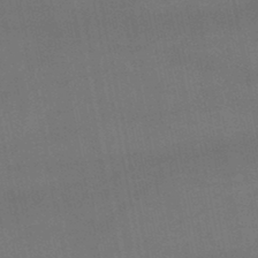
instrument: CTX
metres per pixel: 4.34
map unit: lHb
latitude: -46.7841
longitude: 73.7666
